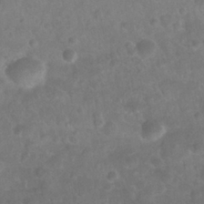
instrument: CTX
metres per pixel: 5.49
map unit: Nhu
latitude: 27.3671
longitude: -62.8569
